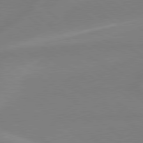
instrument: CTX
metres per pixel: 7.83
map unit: Hpe
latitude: 78.9514
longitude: -148.0633
